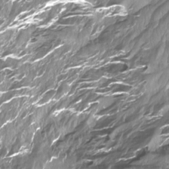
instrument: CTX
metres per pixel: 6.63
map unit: Ht
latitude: -14.9731
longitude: -42.0255
